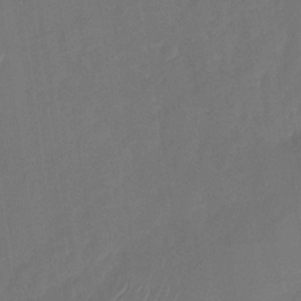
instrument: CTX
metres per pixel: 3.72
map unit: Nhu
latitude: -28.1417
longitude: -65.6505
